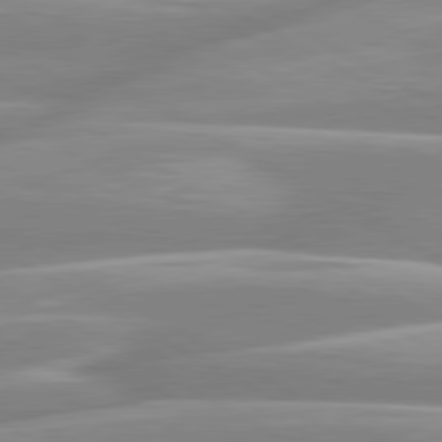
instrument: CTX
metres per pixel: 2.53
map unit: lApd
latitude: 80.3656
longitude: -128.8380
